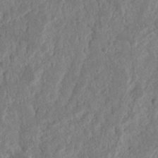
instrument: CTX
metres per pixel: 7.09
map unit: Nhu
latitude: 15.3860
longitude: -73.9151
